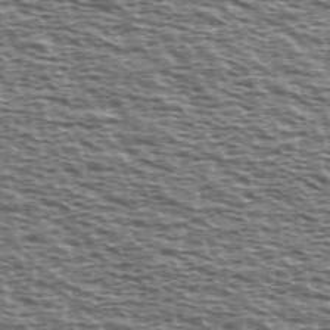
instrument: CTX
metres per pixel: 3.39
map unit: Ave
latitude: 38.3278
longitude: -112.5735
